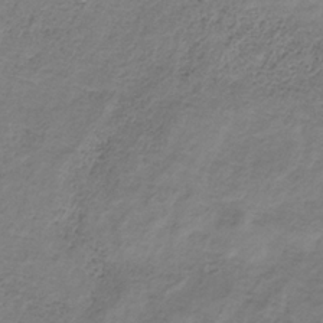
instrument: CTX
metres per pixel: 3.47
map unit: HNb
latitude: -33.1620
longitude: 58.2172
